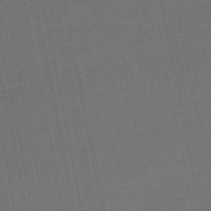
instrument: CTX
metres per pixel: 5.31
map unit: eHb
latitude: -47.6722
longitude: 87.6155
